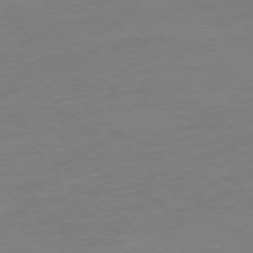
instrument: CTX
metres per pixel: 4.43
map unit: Ap
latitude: -76.9164
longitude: -79.7450
